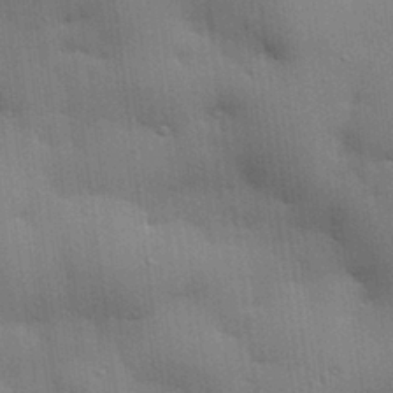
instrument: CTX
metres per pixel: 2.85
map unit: eHh
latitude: 29.2348
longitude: -82.8757
